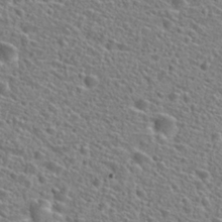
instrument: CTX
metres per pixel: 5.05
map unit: Hto
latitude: 25.5749
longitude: -46.5168
